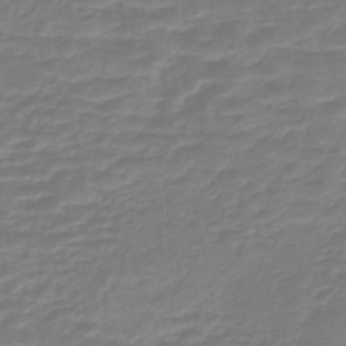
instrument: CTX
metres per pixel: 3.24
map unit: lHb
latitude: -43.0486
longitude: 63.5210
